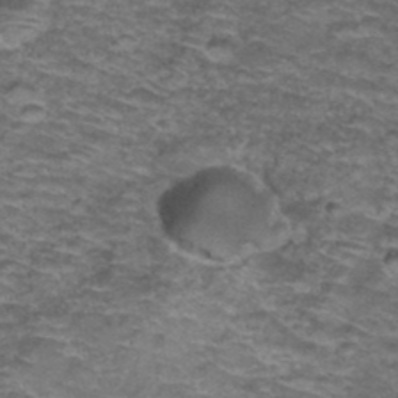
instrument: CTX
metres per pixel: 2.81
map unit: Hto
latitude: 37.9717
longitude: -42.8569
